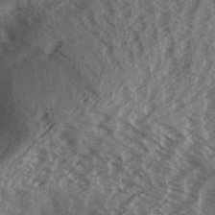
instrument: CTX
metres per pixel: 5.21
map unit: Aa
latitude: 33.2537
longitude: -139.4426
